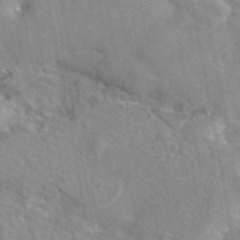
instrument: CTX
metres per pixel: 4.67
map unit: eAb
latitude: 45.7638
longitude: 112.1417
